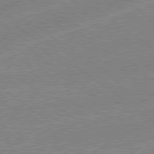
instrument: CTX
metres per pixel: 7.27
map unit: lApd
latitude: 79.0270
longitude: -144.9702
